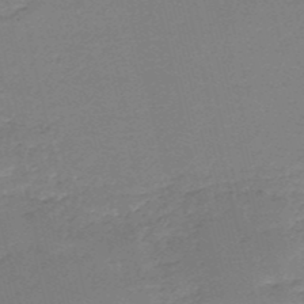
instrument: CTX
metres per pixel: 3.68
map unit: HNb
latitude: -51.2376
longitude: -41.5182
